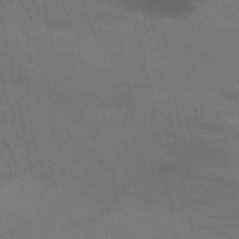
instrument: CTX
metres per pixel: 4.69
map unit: HNb
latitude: -52.8408
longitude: -50.9135
